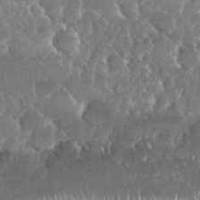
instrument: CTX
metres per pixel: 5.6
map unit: Nhu
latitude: 25.5749
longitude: -60.3278
